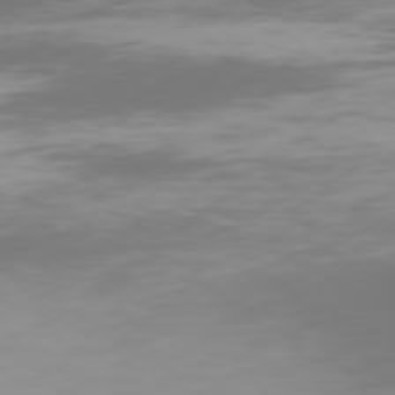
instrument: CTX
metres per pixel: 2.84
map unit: Hpe
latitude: 75.7828
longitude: -142.2145
